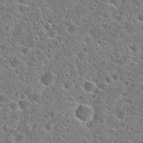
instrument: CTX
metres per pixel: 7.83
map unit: Hto
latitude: 24.7813
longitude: -46.7624
